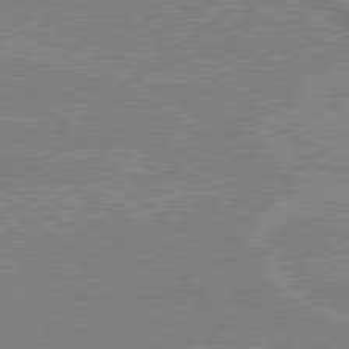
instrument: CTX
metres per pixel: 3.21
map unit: Hpe
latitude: 79.0459
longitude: -133.0647
